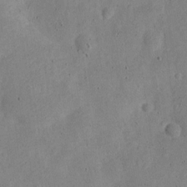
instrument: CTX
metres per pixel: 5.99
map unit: Nve
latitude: -24.7652
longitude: 107.4644
